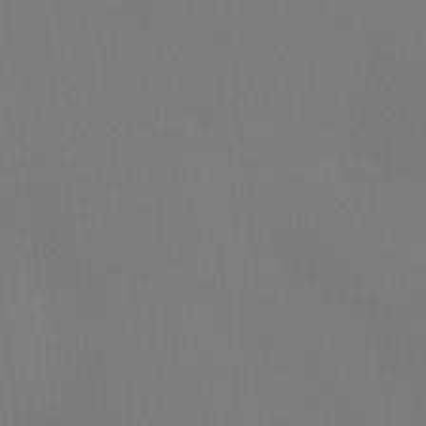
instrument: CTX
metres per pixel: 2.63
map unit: HNhu
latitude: 7.3671
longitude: -0.2333
